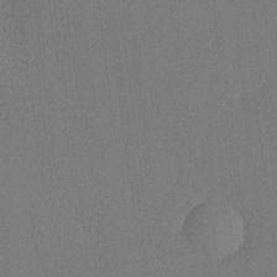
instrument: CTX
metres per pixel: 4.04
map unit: lHvf
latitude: 21.8584
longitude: 140.8219
